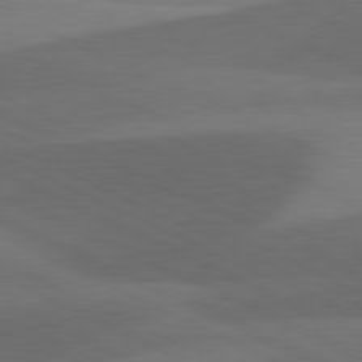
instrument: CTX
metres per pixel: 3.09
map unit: lApd
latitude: 81.5938
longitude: 126.7841
